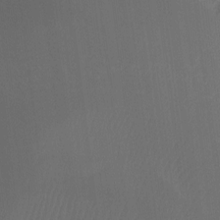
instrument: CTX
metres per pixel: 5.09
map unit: Ht
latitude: -9.1053
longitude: -38.6490
